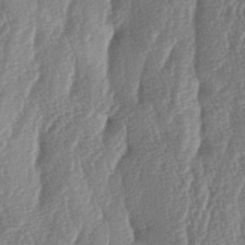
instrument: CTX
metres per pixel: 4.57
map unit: lAa
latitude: -6.1983
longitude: -129.9150
